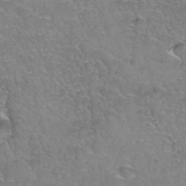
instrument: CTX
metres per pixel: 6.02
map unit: Hto
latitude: 35.8583
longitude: -45.0458
